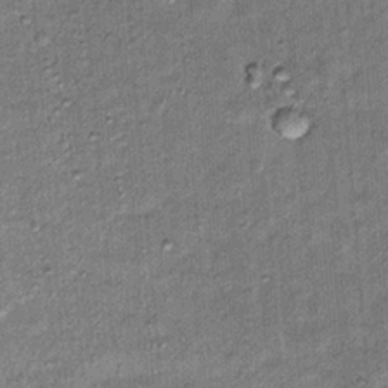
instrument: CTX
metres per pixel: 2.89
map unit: Hto
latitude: 15.4805
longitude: -35.0647
